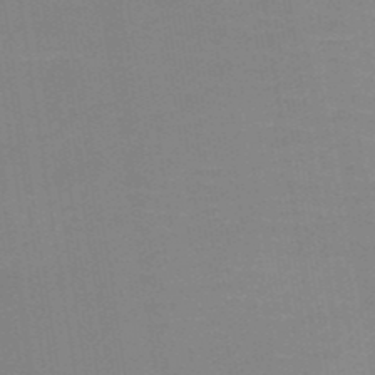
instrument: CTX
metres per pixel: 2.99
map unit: HNb
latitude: -49.3888
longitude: -48.7813
